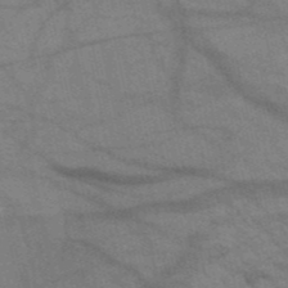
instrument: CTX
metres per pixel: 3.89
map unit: HNb
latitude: -52.1416
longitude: -42.8002
